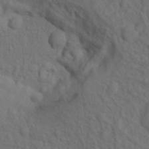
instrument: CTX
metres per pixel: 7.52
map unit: Nhu
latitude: 11.8961
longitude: -27.9906
